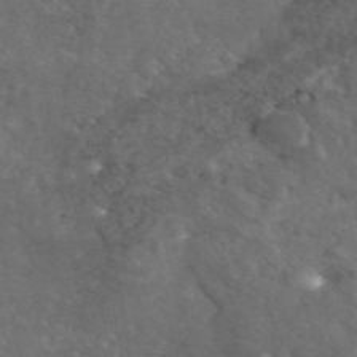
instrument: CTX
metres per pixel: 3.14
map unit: eAb
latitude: 45.6316
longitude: 114.6518
